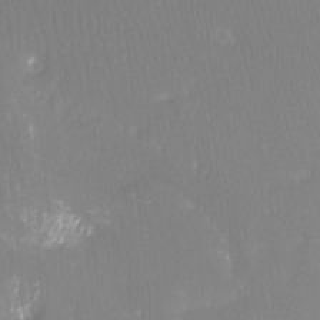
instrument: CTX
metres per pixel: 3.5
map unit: Ht
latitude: -12.1984
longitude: -46.1956
